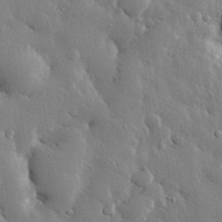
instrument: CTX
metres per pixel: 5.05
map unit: eHh
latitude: 29.5371
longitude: -79.9906
